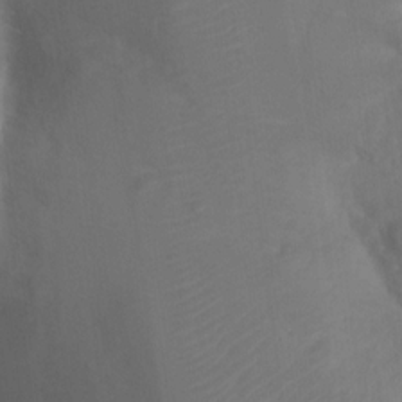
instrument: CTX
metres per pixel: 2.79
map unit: Nhu
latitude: 12.3845
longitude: -27.9339
